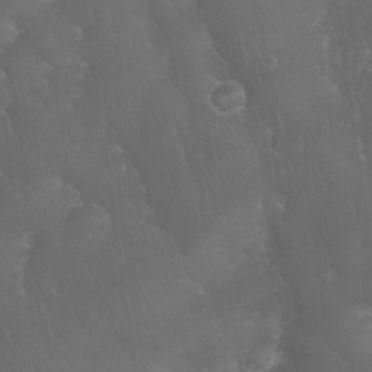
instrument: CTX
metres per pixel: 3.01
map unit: Nhu
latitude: 28.7435
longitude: -66.1388
